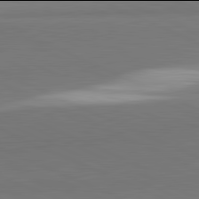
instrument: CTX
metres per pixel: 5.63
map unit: lApd
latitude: 81.9906
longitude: 151.2565
